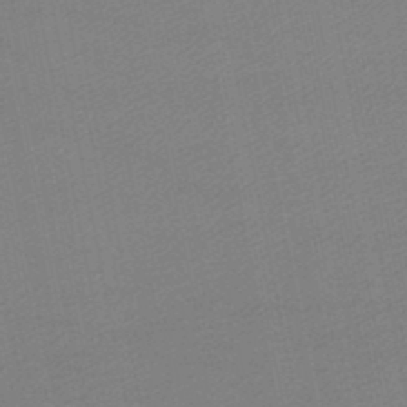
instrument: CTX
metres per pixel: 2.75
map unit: lHb
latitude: -46.8786
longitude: 59.0297
